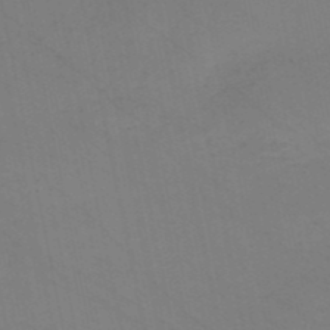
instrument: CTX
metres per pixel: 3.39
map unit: HNb
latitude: -50.8030
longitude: -51.8772
